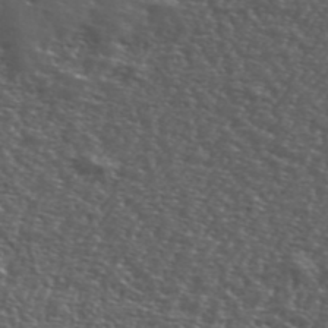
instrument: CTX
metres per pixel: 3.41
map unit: lHvf
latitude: 41.7449
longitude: -88.3657
